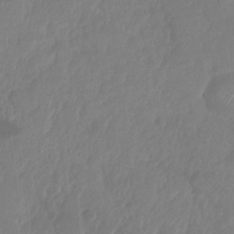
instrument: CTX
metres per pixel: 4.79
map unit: HNhu
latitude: -24.1417
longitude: 49.8989
